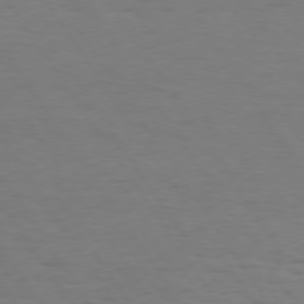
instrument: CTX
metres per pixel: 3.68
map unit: Hpe
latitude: 73.9339
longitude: -130.2712
